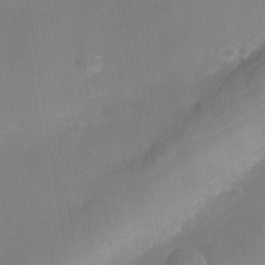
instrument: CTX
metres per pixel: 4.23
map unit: Nhe
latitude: -38.1984
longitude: -113.1025
